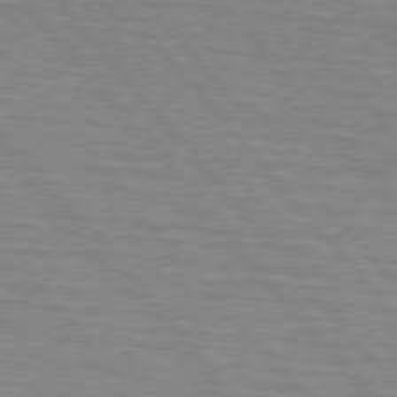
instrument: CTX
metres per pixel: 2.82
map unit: lApd
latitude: 75.6694
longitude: -75.1592
